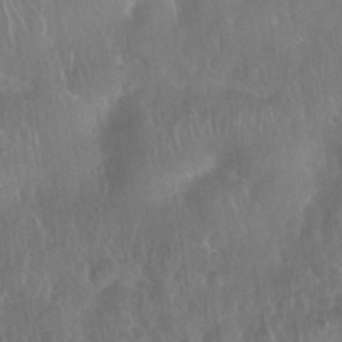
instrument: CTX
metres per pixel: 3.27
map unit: Nhu
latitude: 27.8772
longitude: -64.0444
